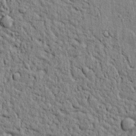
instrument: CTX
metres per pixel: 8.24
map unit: lAvf
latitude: 6.8569
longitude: 167.0864
